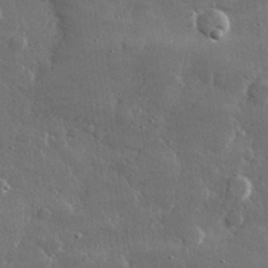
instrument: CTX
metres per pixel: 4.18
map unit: lHvf
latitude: 31.3482
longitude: -90.6868
